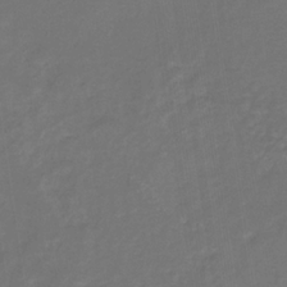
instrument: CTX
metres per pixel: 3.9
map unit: eHb
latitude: -33.2943
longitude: 72.9730
